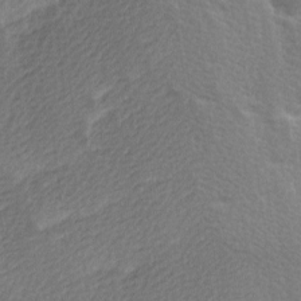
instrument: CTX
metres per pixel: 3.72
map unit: Ave
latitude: 0.0822
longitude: -114.9324
